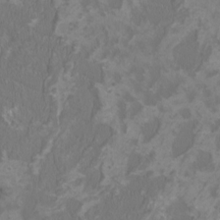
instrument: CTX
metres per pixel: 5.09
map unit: HNhu
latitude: 1.4804
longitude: -2.0633
